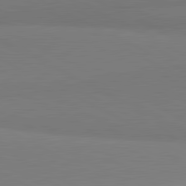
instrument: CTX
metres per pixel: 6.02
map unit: lApd
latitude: 81.5938
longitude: 158.7085
